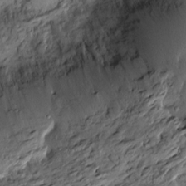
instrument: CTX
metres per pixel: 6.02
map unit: Htu
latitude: -5.7099
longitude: 157.6344
